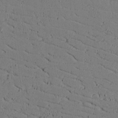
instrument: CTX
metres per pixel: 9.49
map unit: lAvf
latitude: 16.8002
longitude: -125.9339
